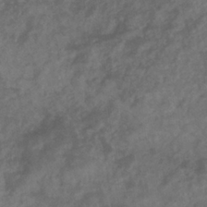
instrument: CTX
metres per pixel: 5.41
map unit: eHb
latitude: -35.0864
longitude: 81.0676
